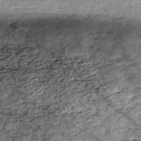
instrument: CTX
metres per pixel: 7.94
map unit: Nve
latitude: -57.8233
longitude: 61.4265
